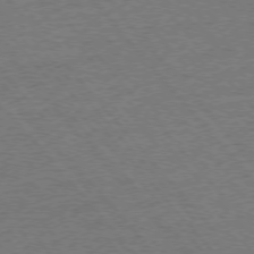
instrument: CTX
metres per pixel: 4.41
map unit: Ap
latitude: -76.6141
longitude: -96.0444
